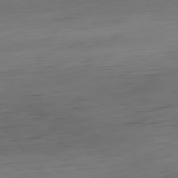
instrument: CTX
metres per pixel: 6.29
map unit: Hpe
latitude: -81.2187
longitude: 18.8408
